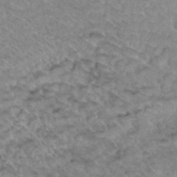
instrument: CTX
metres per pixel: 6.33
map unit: Hto
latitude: 34.6112
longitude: -48.3278
